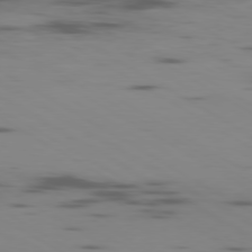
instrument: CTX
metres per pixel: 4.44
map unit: Ap
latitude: -80.1417
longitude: -102.0255
